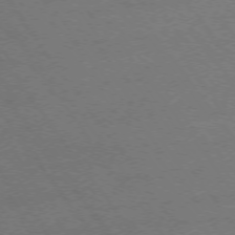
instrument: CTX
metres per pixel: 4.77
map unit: Ap
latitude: -75.2943
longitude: -75.5371
